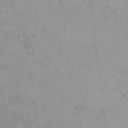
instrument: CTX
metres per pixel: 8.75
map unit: eHh
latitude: 24.3656
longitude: -64.5735
